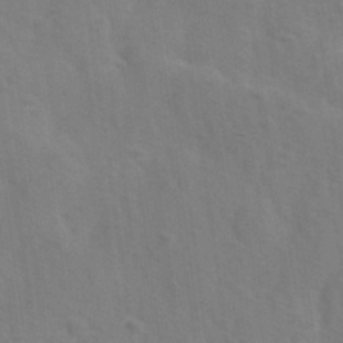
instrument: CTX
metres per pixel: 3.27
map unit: Ave
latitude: 0.1200
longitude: -113.1403
